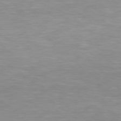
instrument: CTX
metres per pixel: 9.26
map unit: Hpe
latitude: 79.0837
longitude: -129.5371
